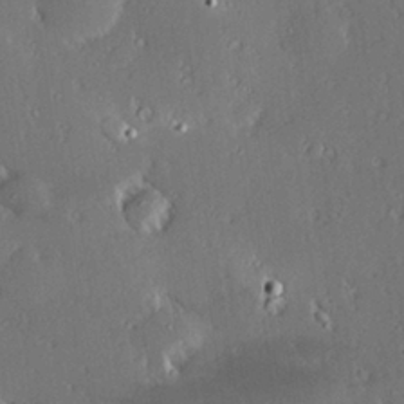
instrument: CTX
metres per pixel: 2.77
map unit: Hve
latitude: 27.6127
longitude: -93.8583
